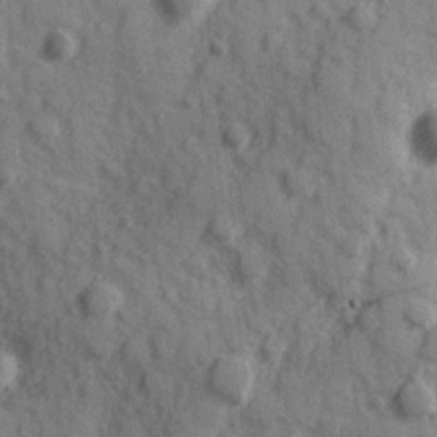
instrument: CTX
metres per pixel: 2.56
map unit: Hve
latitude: 25.1214
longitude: 147.1620
